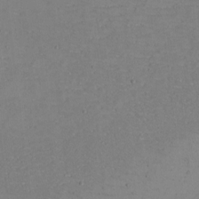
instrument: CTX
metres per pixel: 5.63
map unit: eHh
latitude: -5.0108
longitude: -82.6679
